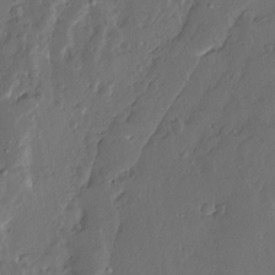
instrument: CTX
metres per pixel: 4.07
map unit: Ave
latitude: 13.4616
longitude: -135.9339
